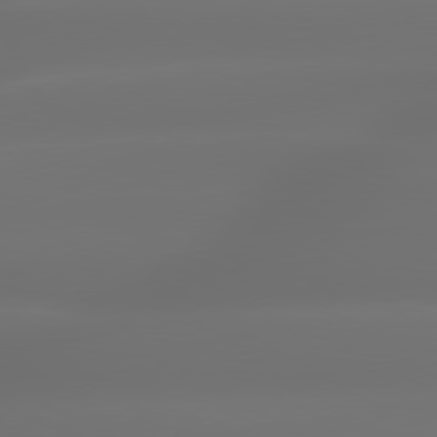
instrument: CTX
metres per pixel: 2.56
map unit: lApd
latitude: 79.6127
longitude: -138.6679
